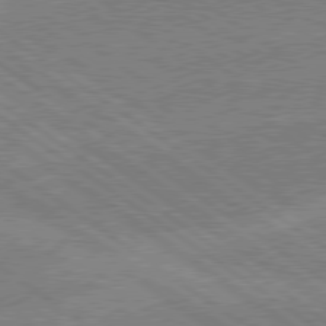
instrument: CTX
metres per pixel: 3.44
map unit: lApd
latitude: 78.9325
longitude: -164.8947
